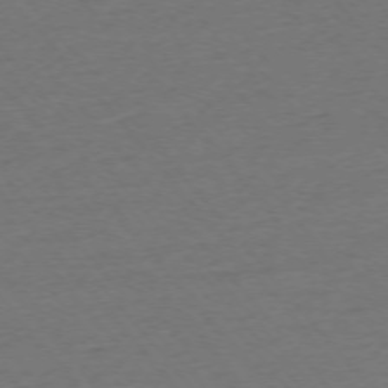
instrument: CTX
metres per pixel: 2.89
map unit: Ap
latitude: -75.5022
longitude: -82.3845
